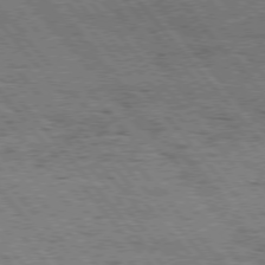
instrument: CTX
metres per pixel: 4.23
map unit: Hpe
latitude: 75.3482
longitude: -140.4790
